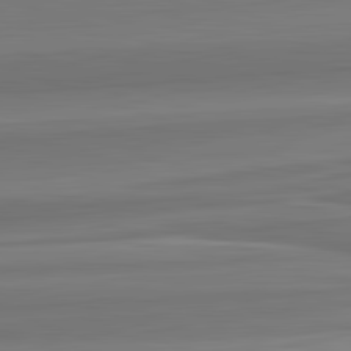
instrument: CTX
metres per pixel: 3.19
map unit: lApd
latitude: 82.7246
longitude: 169.0108
